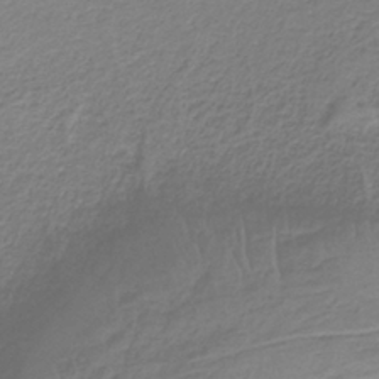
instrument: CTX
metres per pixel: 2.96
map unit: HNb
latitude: -36.1605
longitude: 56.6707
